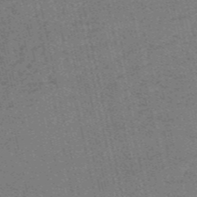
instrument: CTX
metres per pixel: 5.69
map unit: HNb
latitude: -55.3888
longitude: -42.5924
